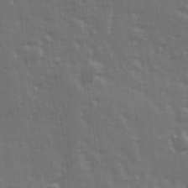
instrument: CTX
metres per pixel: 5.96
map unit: Hve
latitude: 26.4790
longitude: 146.5951
